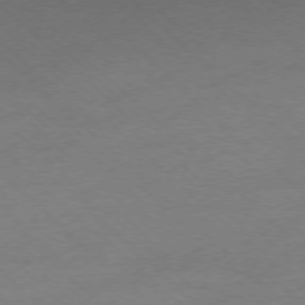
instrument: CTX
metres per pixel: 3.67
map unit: Ap
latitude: -77.3699
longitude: -84.6680
